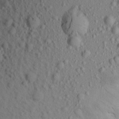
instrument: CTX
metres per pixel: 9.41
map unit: Aa
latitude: 16.3467
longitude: -143.9906
